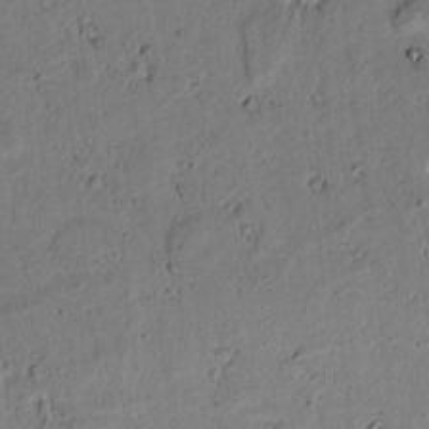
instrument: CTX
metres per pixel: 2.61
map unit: lAvf
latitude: 5.4048
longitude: 168.3684
